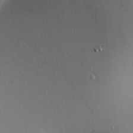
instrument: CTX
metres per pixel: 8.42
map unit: lAa
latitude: 2.7624
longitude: -116.7813
